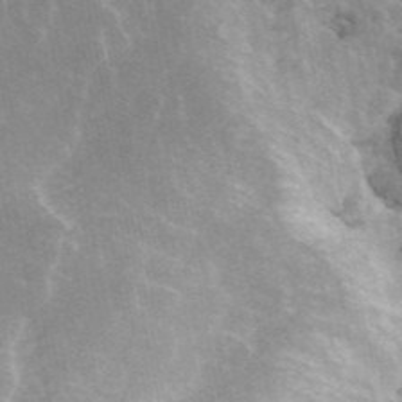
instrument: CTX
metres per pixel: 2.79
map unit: ANa
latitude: 44.7435
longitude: 29.9178
